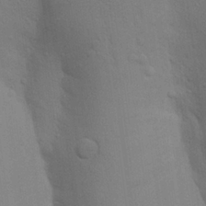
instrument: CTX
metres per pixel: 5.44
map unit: Aa
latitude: 24.8946
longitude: -148.6302
